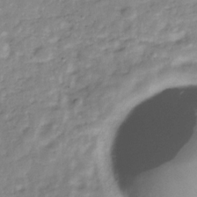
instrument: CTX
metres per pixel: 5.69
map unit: Hve
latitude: -31.4076
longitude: 93.1620
